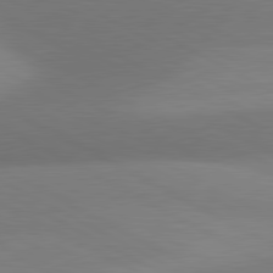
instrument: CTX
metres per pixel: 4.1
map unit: lApd
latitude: 80.9703
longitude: 129.6533
